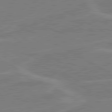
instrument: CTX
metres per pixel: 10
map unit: lApd
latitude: 80.8947
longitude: 122.2929
